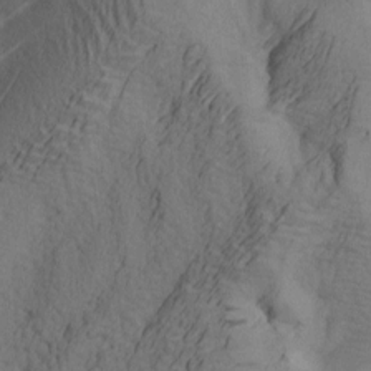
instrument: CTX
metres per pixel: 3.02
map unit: lAa
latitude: 4.6301
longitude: -113.9717
